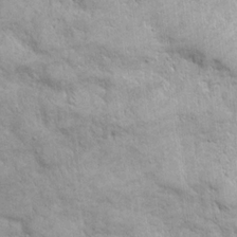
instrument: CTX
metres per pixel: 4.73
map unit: eHh
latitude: 19.2348
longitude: -62.0255
